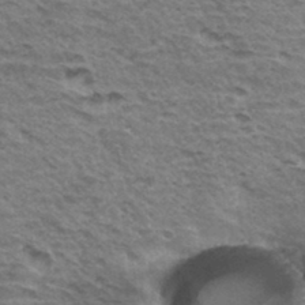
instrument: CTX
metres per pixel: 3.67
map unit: Hto
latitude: 35.1025
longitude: -43.1403
